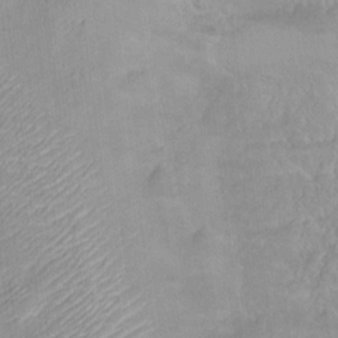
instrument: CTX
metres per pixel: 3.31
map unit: Hto
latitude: 13.5749
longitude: -37.1026
